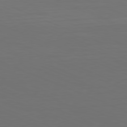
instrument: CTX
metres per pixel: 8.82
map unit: Hpe
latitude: -81.8234
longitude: 20.7652
